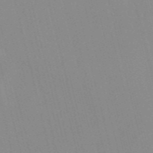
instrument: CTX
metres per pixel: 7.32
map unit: Nve
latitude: -57.5399
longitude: 61.5021
